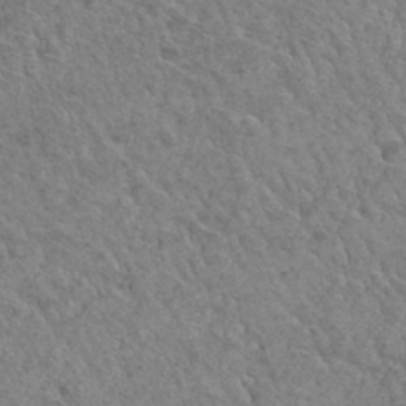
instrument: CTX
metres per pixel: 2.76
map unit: Hto
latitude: 32.8947
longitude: -49.6883
